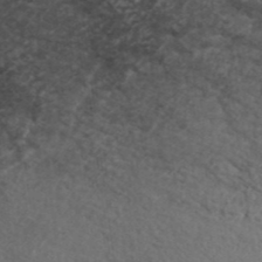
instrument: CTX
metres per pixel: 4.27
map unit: ANa
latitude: 39.2348
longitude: 29.9178
